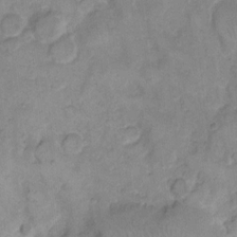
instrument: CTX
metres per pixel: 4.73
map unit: eHh
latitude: 11.2915
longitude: -64.4223
